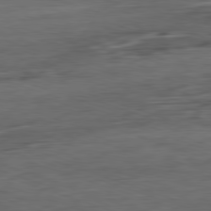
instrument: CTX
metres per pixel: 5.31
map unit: Ap
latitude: -81.5210
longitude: -88.3657
